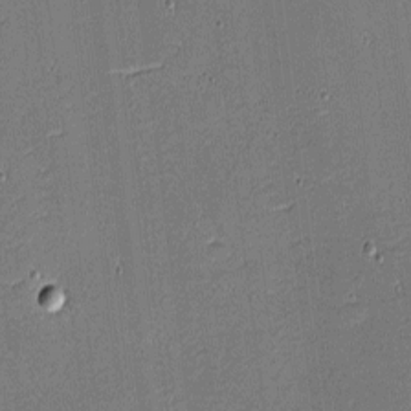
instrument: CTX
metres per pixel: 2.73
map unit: eHh
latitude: -4.1416
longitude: -82.5734
